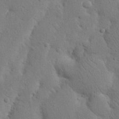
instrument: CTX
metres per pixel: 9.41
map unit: Nhu
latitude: 20.0444
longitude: -74.4979
